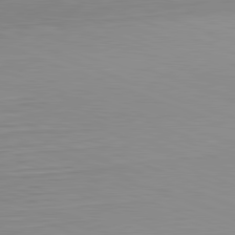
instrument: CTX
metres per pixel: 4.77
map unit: Hpe
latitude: -82.0283
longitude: 9.5588
